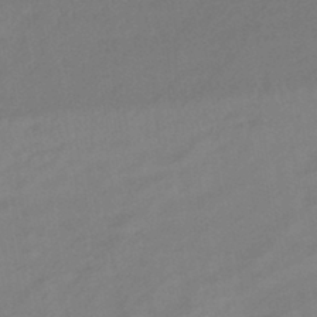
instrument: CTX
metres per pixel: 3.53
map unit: eHb
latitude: -43.3887
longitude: 84.9352
